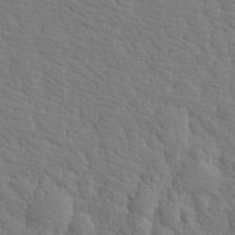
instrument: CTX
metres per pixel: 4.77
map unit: Aa
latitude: 19.1970
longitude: -142.3090
